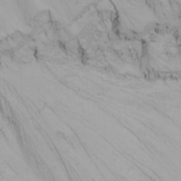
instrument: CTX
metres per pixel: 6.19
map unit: Nhu
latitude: -1.5777
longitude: -74.6302
